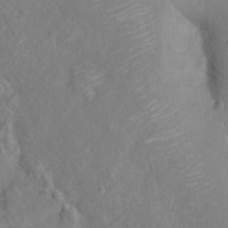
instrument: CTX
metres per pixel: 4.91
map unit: Hto
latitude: 18.4601
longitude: -39.4615
